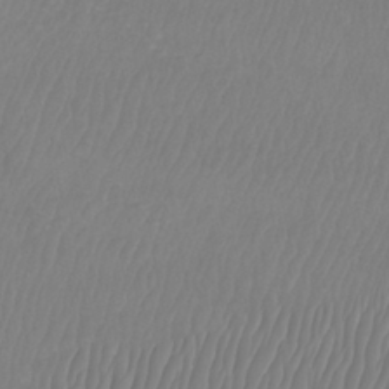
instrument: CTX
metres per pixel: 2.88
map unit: Htu
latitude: -9.1620
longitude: -74.9325
